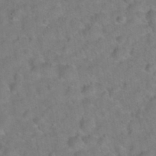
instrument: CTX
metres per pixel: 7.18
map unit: Hto
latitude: 21.1403
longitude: -49.8394
